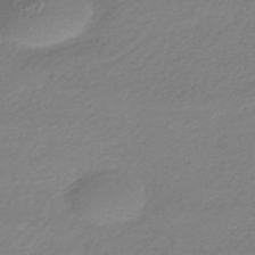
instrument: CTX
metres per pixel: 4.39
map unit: HNhu
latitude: -44.7274
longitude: 93.6155
